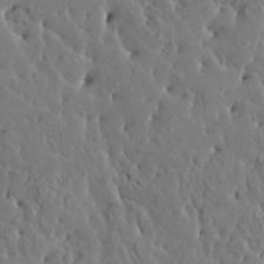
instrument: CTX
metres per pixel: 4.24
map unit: HNhu
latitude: 6.1767
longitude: -0.6679
